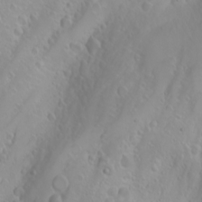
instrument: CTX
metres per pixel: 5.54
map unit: Nhu
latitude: -4.4440
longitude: -85.9717
